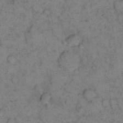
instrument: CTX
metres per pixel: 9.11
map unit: eHh
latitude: 15.6694
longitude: -63.6316
